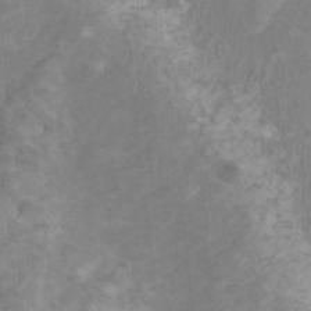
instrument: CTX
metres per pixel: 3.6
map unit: HNhu
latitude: 2.3656
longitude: -1.6694
